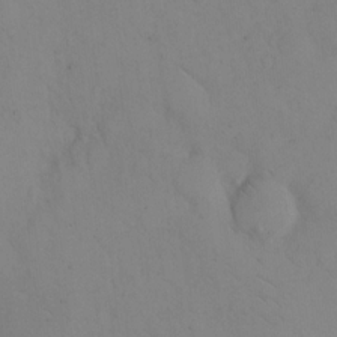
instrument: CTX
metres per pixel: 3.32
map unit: eHh
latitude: 12.7435
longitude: -61.5749
